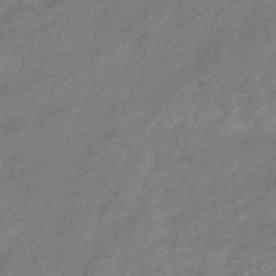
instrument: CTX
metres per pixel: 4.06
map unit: eHb
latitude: -41.9367
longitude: 83.4265
